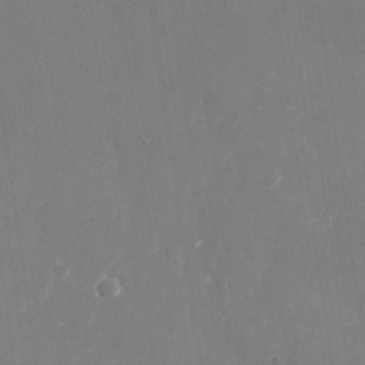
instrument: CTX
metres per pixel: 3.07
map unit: Nhu
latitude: -28.4062
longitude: -68.6869
